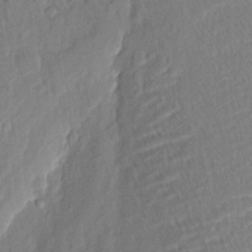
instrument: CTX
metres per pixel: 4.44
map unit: eHh
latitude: 4.7813
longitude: -76.9702
